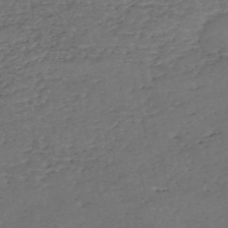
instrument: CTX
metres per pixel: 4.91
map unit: eHh
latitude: -54.9920
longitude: -89.8773
